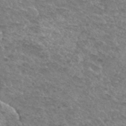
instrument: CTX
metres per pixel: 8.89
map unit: Hto
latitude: 32.6679
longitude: -48.9514
